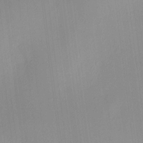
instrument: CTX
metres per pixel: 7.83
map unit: HNhu
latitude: 6.7246
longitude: 9.4454
